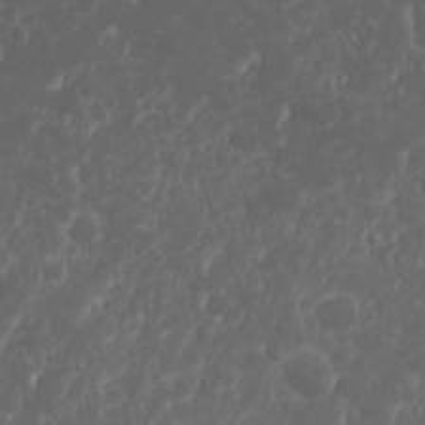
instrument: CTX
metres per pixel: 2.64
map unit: Nhu
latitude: 23.6505
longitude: -59.5749
